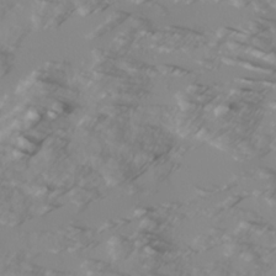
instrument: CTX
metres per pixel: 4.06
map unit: Ave
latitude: 17.4426
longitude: -129.3104
